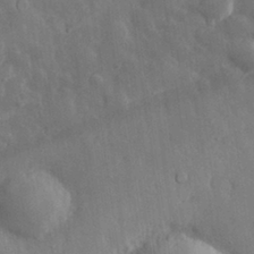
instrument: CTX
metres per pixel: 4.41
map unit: eHh
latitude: 29.5182
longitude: -79.0270
